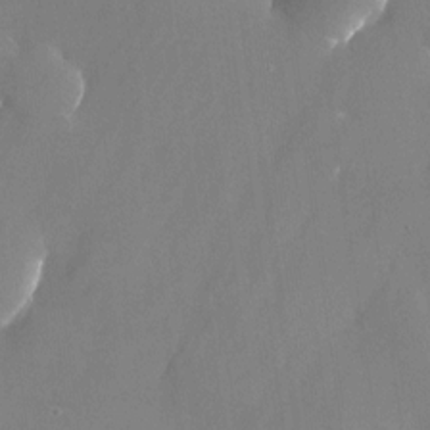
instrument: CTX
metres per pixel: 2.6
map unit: Nhu
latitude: -24.7652
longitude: -70.8191
